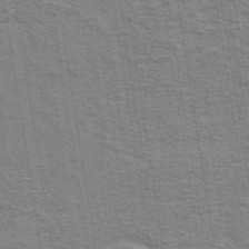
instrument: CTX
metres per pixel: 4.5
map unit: Ave
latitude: 39.1592
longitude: -108.7246
